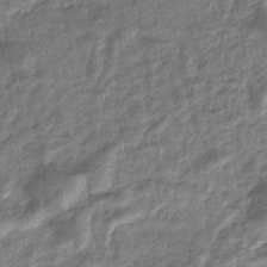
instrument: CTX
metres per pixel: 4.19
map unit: eHb
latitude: -36.0094
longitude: 77.1620
